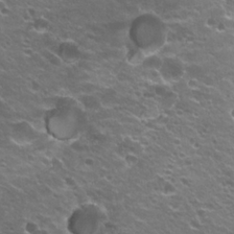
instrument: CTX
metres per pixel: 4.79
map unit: Hto
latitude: 23.1403
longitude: -32.4412
